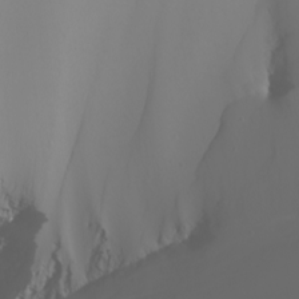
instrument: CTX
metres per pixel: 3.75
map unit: Nhu
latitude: -5.4643
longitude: -92.8947
